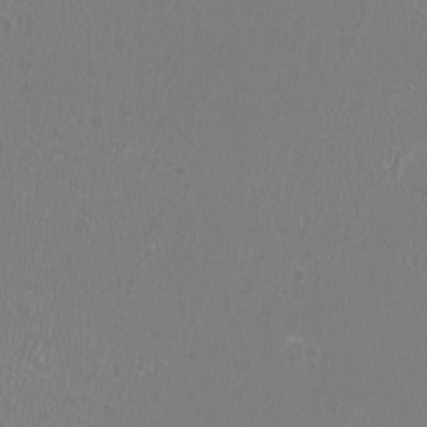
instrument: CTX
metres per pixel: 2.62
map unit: HNhu
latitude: -1.0865
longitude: 0.2929
